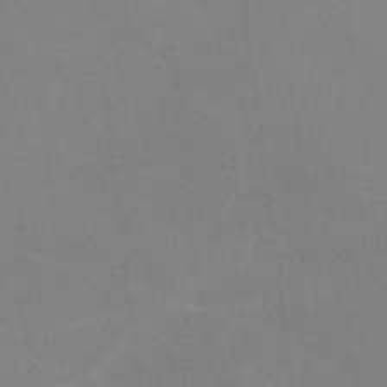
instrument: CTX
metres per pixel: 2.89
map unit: lHvf
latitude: -12.0094
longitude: -102.0822
